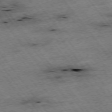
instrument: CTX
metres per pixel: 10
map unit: Hpe
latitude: -75.6722
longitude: -22.2522
